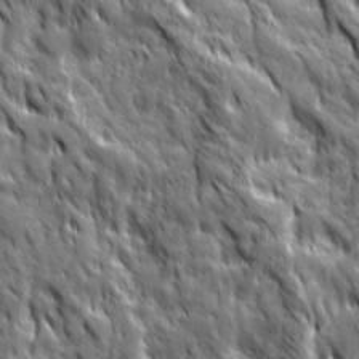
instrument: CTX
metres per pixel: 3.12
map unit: Ave
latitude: 19.8583
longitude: -134.9324
